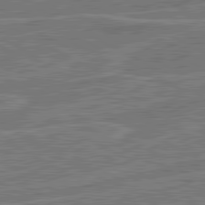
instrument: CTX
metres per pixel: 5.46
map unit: lApd
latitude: 81.1970
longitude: 124.2361
